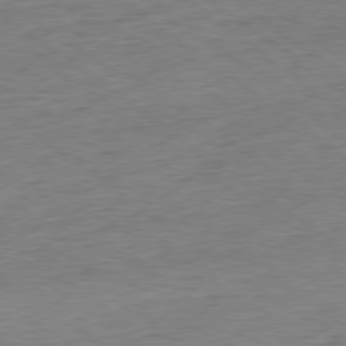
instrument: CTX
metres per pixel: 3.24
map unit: Ap
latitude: -79.1242
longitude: -49.5749
